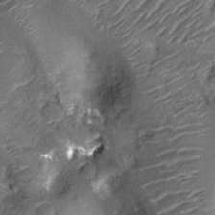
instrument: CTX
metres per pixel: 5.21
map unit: Nhu
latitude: -12.8975
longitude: -23.1025
